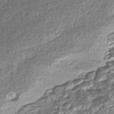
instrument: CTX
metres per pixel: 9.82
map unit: Nhe
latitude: -45.8611
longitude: 152.1794
